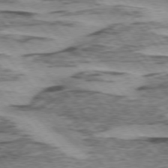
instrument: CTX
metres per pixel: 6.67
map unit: lApd
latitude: 74.9514
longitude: -77.6316
